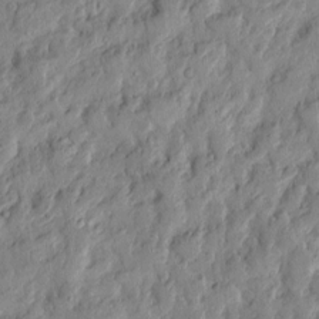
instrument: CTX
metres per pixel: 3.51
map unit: Htu
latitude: -3.6721
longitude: 157.8800
